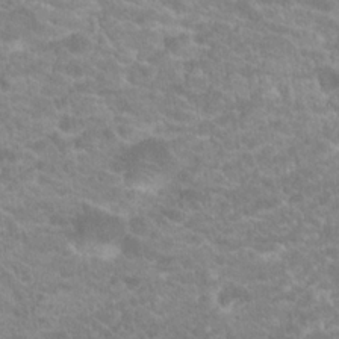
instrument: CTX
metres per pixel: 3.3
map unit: Hto
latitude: 20.1578
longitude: -38.3278
